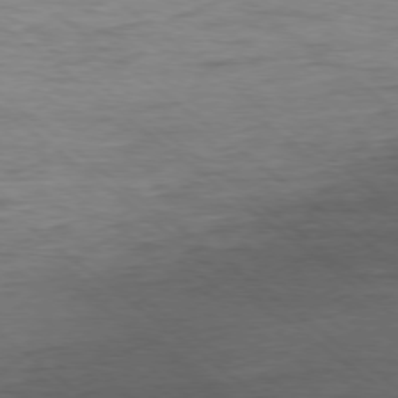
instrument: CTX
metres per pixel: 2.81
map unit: Ap
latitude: -77.9556
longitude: -82.8946
